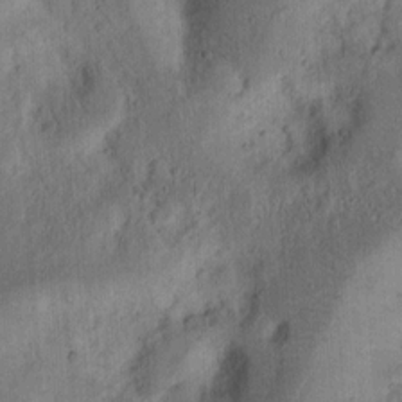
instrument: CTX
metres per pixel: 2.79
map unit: Ht
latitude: 14.3846
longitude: -74.3467
